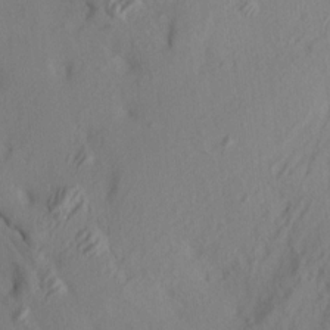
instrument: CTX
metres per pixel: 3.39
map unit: HNhu
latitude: 10.7246
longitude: 23.6155
